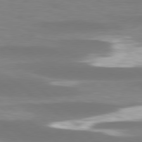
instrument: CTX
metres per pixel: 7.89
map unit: lApd
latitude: 78.9514
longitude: -47.5183
